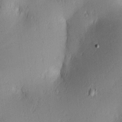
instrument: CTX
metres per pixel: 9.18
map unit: lAa
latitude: 3.7071
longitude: -117.5560
